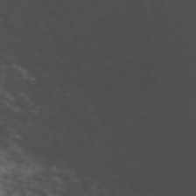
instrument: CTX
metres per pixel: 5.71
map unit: ANa
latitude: 44.2333
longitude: 28.4440
